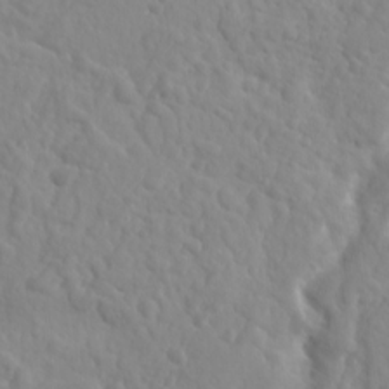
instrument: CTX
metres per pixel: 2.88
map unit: Ave
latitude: 18.3656
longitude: -133.4804
